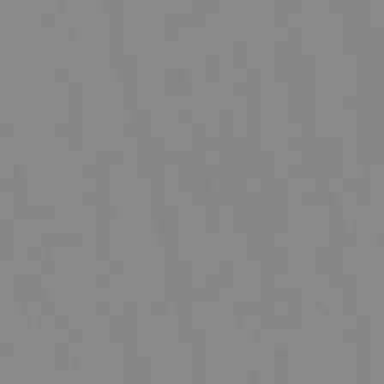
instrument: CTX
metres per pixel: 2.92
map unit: Nve
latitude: -57.3321
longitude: 61.6911
